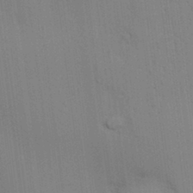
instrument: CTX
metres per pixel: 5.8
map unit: lAvf
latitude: 25.3670
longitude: -112.0255
